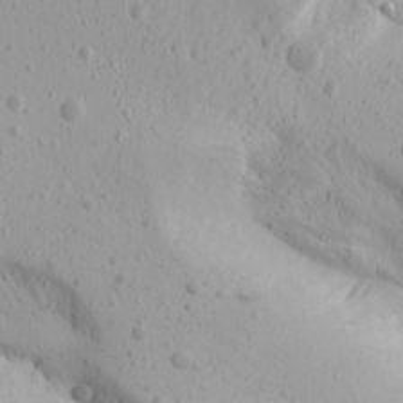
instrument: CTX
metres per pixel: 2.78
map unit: Aa
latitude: 15.0270
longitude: -143.5749
